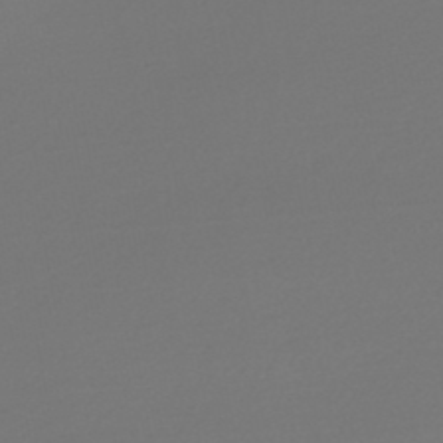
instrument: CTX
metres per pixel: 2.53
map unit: lHb
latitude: -47.7288
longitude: 66.5196
